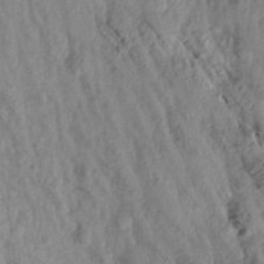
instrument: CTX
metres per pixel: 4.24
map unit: Aa
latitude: 18.6868
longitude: -147.0648
